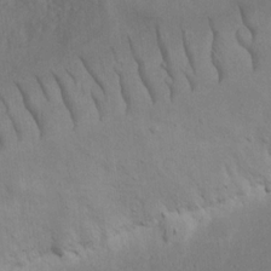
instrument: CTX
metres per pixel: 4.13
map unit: eHh
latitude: 17.4049
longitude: -72.1200
